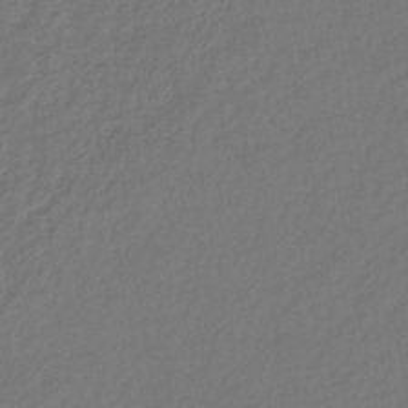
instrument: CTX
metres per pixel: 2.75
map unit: lHb
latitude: -41.8611
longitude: 76.2550
